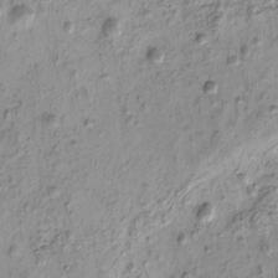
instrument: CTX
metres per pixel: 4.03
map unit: eHh
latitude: -0.3307
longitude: 15.5966
